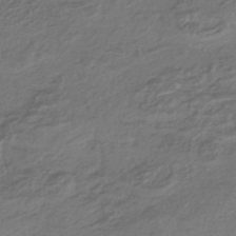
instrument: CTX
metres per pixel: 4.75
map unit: HNhu
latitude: -43.1809
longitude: 104.8597
